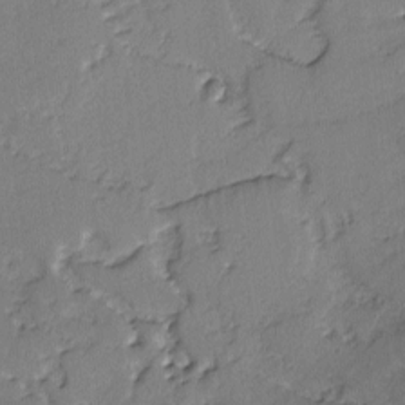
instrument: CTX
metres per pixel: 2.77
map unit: lAvf
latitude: -2.8974
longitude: -106.6302
